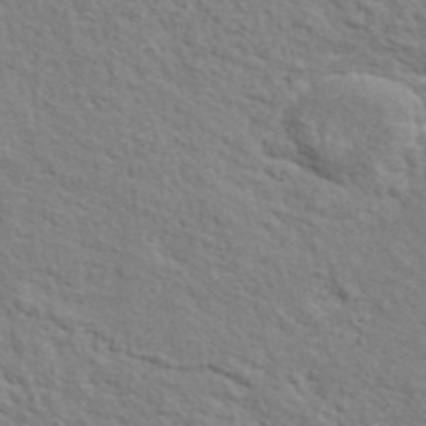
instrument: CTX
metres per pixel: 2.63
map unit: ANa
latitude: 41.4804
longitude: 29.3510
